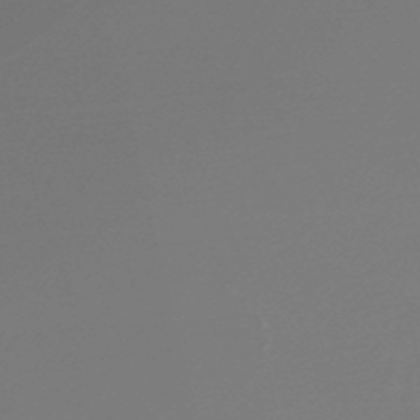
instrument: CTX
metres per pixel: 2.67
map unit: lHb
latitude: -47.8800
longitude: 66.0472
